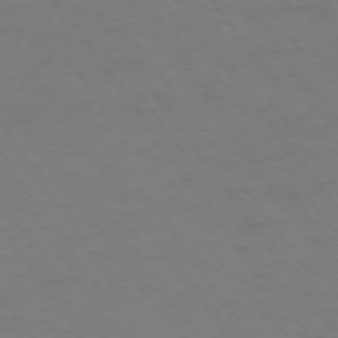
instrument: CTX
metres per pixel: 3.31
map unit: Ap
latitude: -74.5385
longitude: -70.2900
